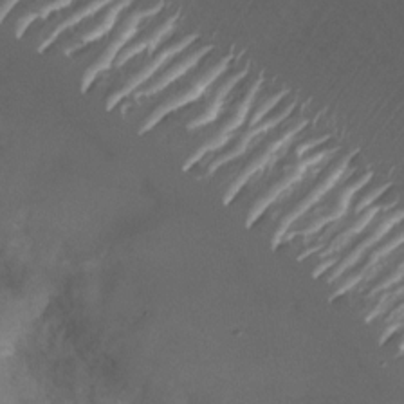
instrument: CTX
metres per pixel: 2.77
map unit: Nhu
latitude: -26.4817
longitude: -73.0837
